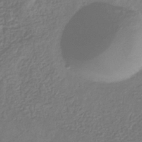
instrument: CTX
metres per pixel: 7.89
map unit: eHb
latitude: -31.5399
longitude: 73.2376
